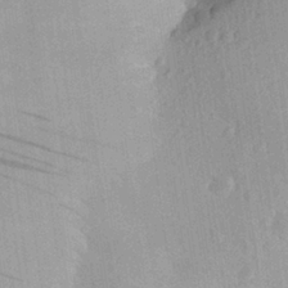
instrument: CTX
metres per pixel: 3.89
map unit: Aa
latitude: 26.1956
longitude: -145.4615
